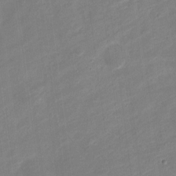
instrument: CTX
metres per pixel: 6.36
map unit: Nve
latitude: -19.3699
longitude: 107.4266
